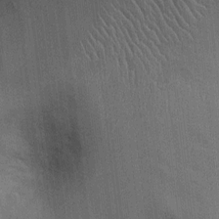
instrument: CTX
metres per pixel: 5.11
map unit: Ht
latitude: -3.7099
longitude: -13.8206
